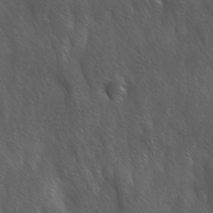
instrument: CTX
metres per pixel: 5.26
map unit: Ave
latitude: -0.4251
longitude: -112.7624
